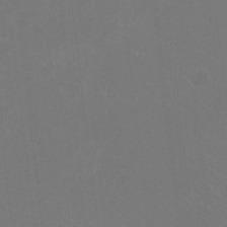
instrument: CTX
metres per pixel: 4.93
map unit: HNhu
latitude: -0.7653
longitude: -0.9702
